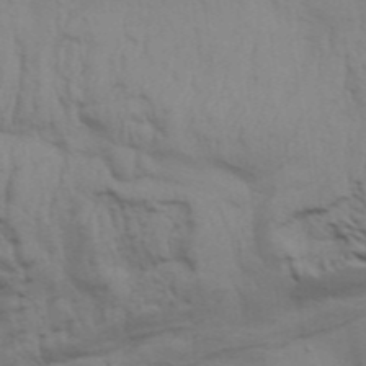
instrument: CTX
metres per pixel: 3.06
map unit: Aa
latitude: 32.6490
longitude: -135.9150
